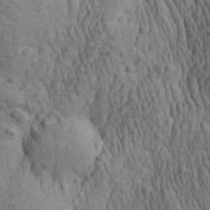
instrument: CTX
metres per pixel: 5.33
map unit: Aa
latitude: 27.9906
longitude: -141.1403
